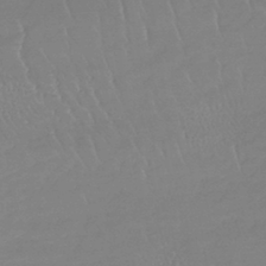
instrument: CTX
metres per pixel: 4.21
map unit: lHb
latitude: -41.0297
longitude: 61.5588
